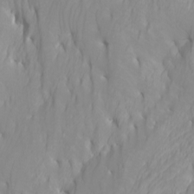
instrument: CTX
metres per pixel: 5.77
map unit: Htu
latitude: -6.3117
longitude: -71.6316
